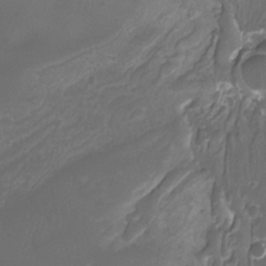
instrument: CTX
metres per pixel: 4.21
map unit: Htu
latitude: -13.2376
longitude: -71.2537
